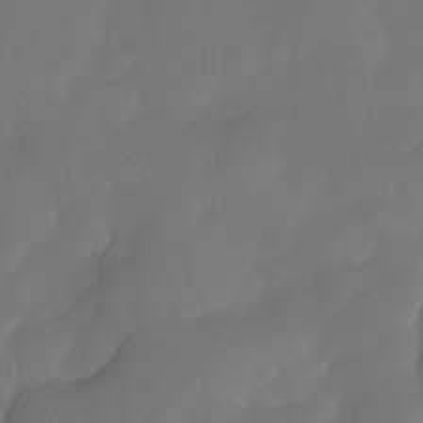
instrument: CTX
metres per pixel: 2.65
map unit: Nhe
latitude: -34.0094
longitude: -145.1025
